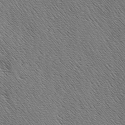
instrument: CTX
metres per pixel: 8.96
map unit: lAa
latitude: -3.7288
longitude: -122.0822
